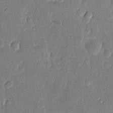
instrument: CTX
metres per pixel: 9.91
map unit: Htu
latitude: -0.1606
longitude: 147.8989
